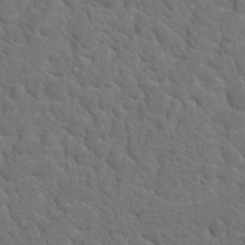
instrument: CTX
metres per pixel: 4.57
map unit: Hto
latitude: 19.4615
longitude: -35.0836
